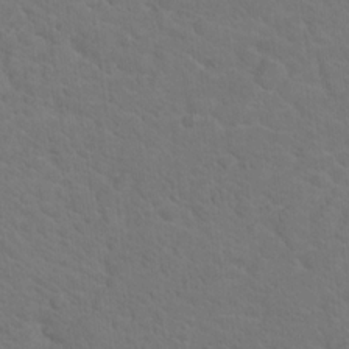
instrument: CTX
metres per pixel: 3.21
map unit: Nhu
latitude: 17.6505
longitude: -33.5938
